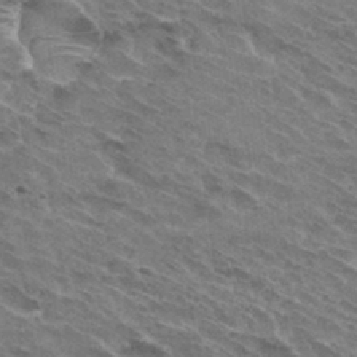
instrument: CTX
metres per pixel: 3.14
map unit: Hto
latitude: 32.0255
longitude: -44.3278
